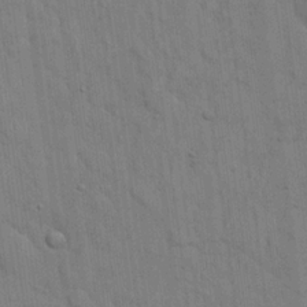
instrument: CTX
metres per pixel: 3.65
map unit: eHh
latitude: 19.0458
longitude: -61.9528
